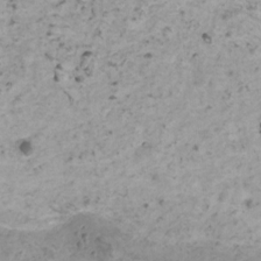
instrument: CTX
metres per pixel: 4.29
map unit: HNhu
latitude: 0.8191
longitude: 3.2753
